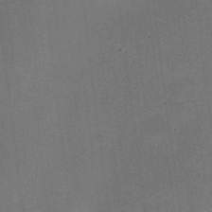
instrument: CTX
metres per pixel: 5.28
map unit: Nhu
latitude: 25.6882
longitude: -70.3656
